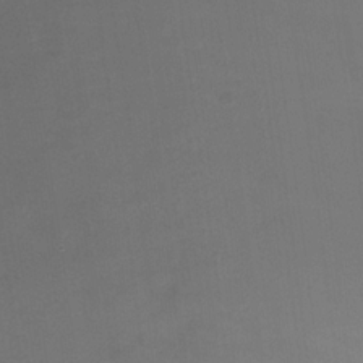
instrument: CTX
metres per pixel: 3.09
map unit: Nhu
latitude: -15.8045
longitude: -53.0459
